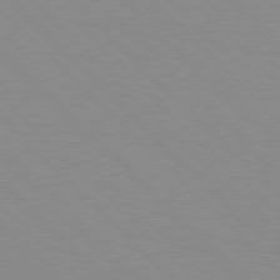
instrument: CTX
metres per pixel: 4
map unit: Hpe
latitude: 77.7260
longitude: -160.2900
